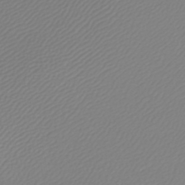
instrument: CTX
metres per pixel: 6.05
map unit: lHb
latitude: -45.1809
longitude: 75.5211
